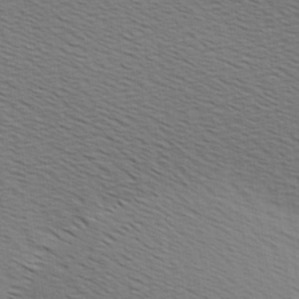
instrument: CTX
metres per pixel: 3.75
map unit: Hve
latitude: 2.8191
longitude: -125.6127
